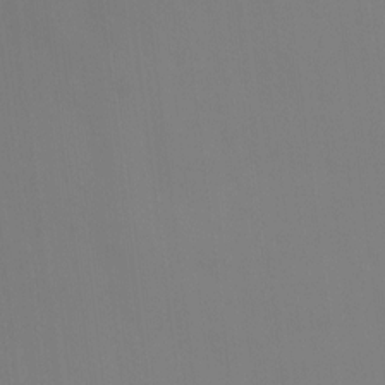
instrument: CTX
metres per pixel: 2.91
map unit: Hto
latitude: -10.4062
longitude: -40.5545
